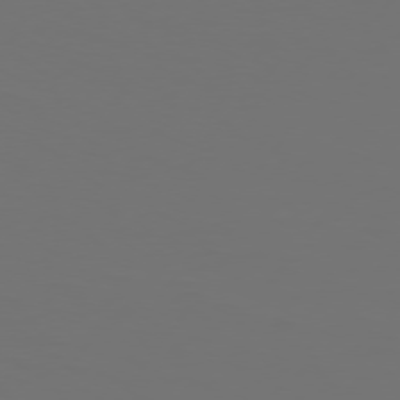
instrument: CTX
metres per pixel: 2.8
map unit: Hpe
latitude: 75.1025
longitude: -129.9906
